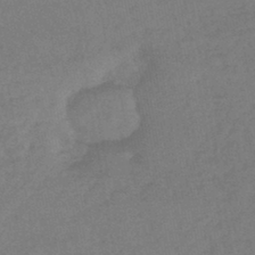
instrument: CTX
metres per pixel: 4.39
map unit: lHb
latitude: -43.2375
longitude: 73.4454
